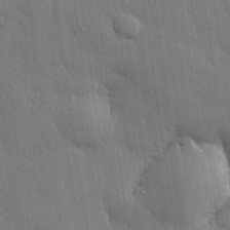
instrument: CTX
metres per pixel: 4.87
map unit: eHh
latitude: 30.7247
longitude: -79.0648
